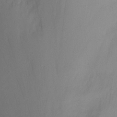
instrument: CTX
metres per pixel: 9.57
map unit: Ht
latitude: -7.0108
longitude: -23.4615
